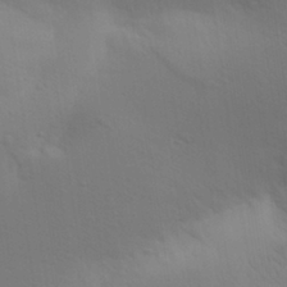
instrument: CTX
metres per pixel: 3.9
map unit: Aa
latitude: 29.2348
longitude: -144.5546
